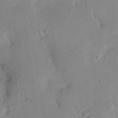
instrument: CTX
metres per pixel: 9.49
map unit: HNhu
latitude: 14.6113
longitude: 12.4629
